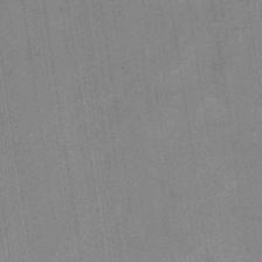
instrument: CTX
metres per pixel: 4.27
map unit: eHb
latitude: -35.5588
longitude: 73.7477
